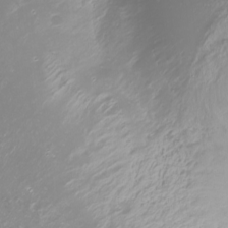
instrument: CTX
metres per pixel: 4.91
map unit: Nhu
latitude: -0.8030
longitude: -78.9514
